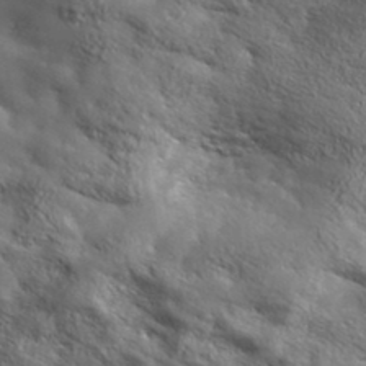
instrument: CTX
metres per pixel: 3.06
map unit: ANa
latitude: 38.6112
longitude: -91.9528
